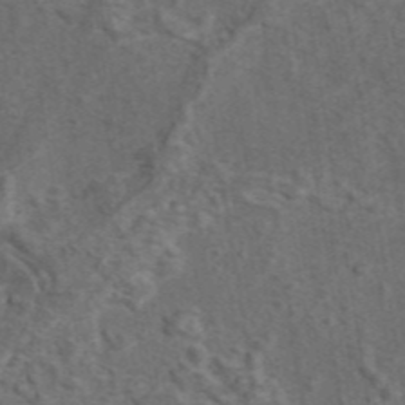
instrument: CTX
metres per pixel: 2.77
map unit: eAb
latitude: 43.6883
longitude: 111.0864
